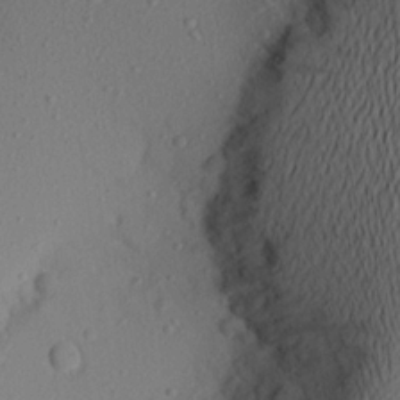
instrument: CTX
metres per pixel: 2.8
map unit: Aa
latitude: 21.9528
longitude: -145.1970
